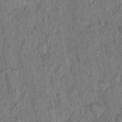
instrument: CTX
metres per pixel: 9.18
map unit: Hto
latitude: 15.9339
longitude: -40.9135
